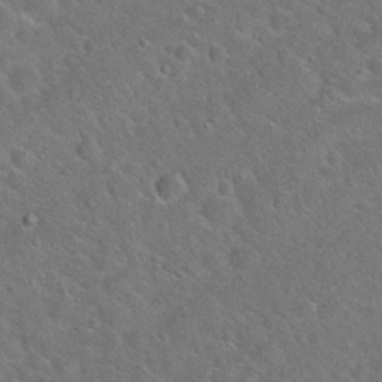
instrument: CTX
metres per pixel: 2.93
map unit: Hto
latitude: 19.7638
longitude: -50.9891
